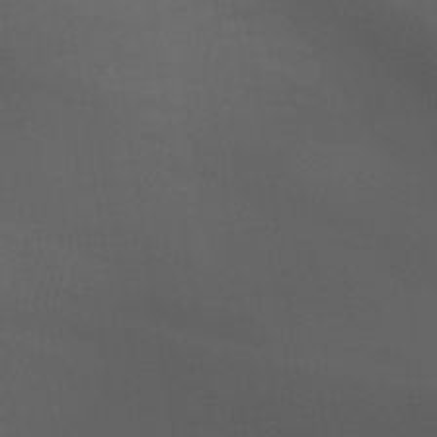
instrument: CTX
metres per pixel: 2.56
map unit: lHb
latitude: -35.1242
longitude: 67.4643
